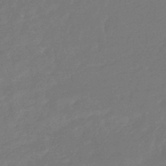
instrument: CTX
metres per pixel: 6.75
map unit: eHb
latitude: -36.8219
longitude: 78.7652
